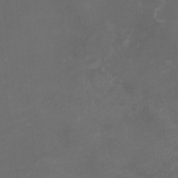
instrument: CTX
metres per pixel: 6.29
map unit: HNhu
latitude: -3.2375
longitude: -6.9703
